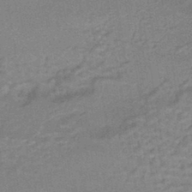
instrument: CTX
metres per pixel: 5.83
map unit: HNhu
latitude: -44.1606
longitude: 90.9731
